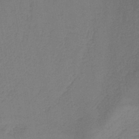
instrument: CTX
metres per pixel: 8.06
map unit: HNb
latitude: -42.5573
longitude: 49.2943
